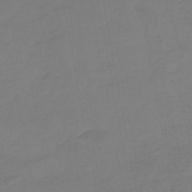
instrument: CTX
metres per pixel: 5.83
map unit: HNhu
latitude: -45.8422
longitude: 94.1983
